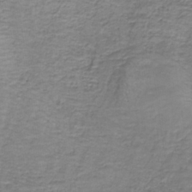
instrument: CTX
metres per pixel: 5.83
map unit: eAb
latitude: -36.3873
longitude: 52.6707
